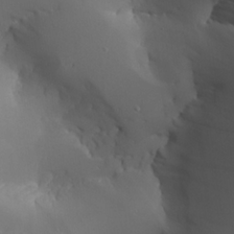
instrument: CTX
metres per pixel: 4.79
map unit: Aa
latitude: 24.0822
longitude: -127.1214
